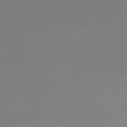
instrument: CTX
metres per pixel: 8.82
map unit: eHh
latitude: -62.4062
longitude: 52.3117
